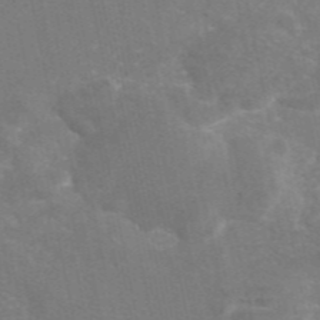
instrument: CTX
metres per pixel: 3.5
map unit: eAb
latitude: 46.2712
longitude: 116.0283
